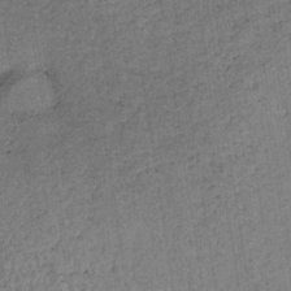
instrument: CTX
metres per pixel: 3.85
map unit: lHb
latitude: -35.4265
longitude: 68.5951
